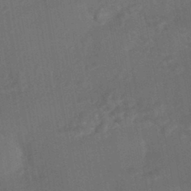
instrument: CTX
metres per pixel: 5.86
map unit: HNhu
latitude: -44.3684
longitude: 92.1228
